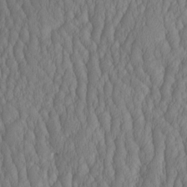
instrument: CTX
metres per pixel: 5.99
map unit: HNhu
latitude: -2.5384
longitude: 13.1431
